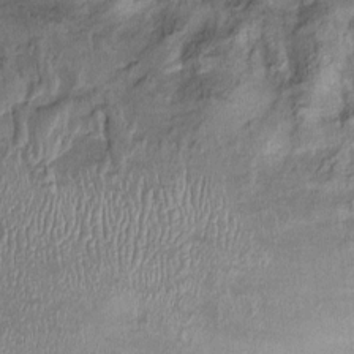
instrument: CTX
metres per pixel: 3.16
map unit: Ht
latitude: -1.5777
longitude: -14.1200
